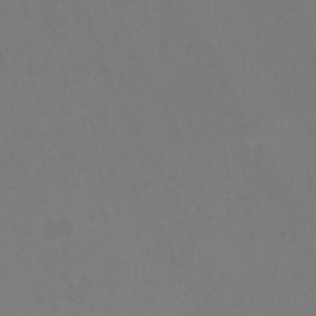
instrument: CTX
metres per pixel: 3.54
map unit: HNhu
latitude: -1.4266
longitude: -2.7435
